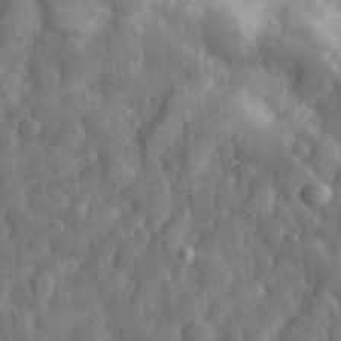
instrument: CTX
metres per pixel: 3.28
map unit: eHh
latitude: 32.7057
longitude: -69.5371
